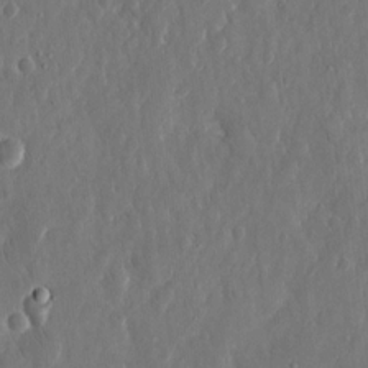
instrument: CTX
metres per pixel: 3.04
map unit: eHh
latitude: 13.4049
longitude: -72.2334
